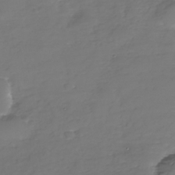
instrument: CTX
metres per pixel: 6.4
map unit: Nhe
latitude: -36.2361
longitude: -92.3656
